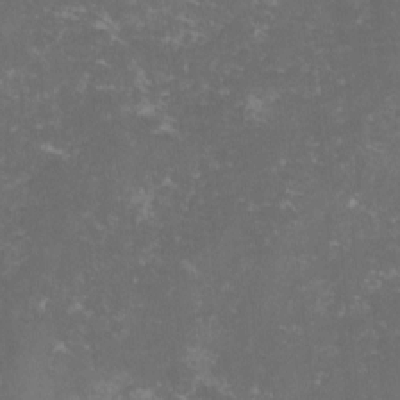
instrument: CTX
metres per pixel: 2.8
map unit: lHvf
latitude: -13.7667
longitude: -99.2536
